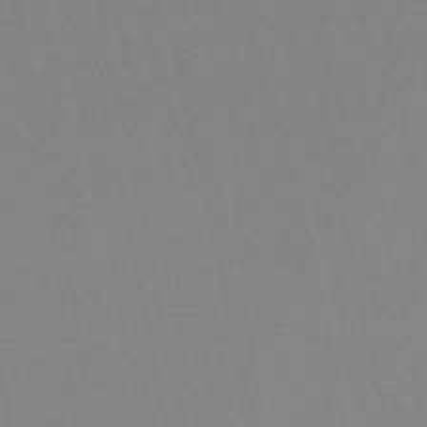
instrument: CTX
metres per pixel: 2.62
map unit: lHb
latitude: -49.6155
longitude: 70.4629
